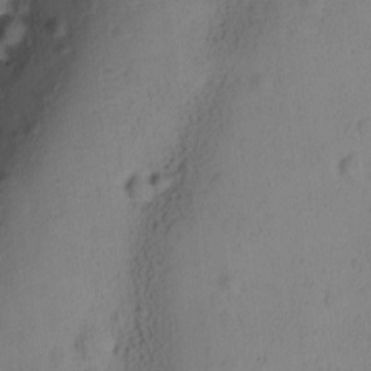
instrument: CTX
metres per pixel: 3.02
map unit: Ave
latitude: -8.6896
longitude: -121.7639
